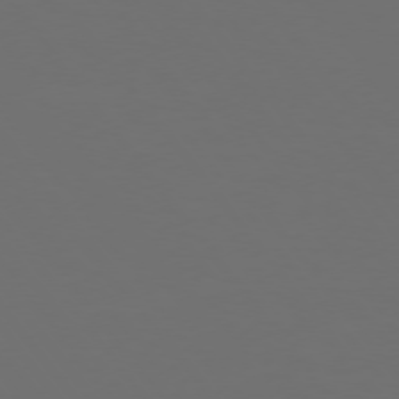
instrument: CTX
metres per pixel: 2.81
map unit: Hpe
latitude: 74.7624
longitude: -125.3859
